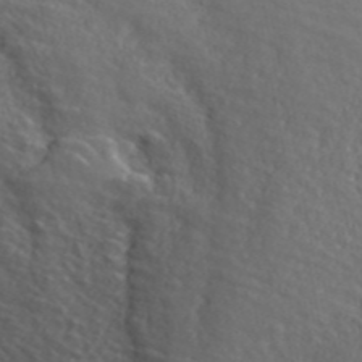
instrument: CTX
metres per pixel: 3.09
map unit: ANa
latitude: 46.1767
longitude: 49.4077
